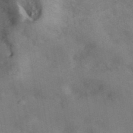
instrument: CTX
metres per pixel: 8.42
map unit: ANa
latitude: 41.8583
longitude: 15.6911
